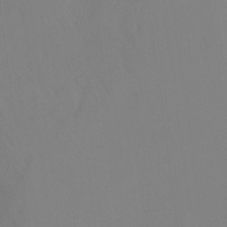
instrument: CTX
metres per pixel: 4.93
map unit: Ht
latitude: -14.9731
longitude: -43.1970
